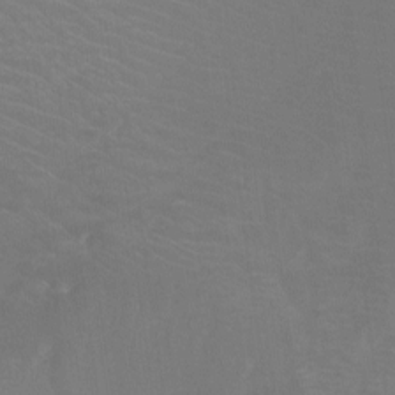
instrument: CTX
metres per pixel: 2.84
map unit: Ht
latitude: -9.4076
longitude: -46.1200
